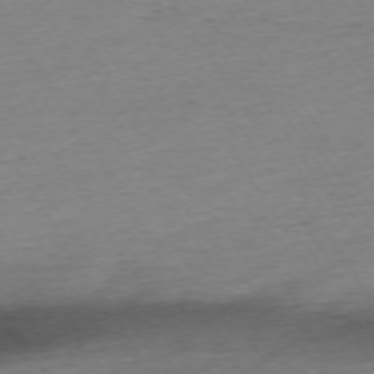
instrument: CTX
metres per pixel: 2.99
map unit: Ap
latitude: -73.5777
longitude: -68.5546
